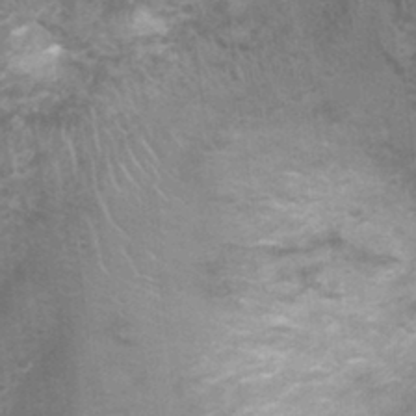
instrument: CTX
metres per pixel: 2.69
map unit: Nhu
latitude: 0.6112
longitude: -17.9339
